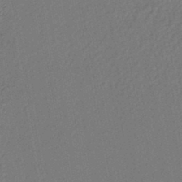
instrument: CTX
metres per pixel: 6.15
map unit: lHb
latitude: -43.6910
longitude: 68.0850
